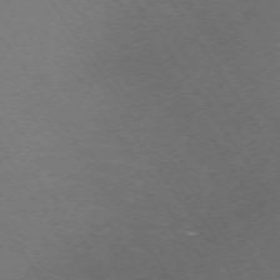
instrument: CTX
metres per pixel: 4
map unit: Ap
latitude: -74.7652
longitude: -76.0444
